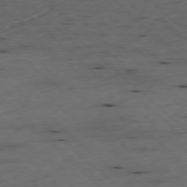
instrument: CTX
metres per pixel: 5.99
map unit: Ap
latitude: -77.6533
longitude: -91.8961
